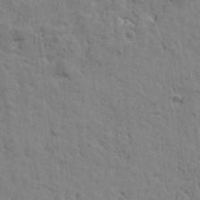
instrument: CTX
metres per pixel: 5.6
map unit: Htu
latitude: 0.2144
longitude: -178.2901
